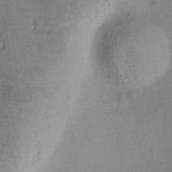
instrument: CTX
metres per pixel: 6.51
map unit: Ave
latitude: -8.9164
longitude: -121.8773
